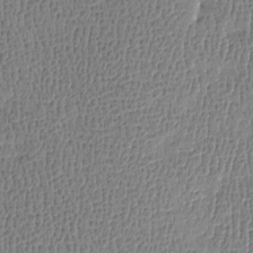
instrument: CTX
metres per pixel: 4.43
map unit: Htu
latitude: -4.3117
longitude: 176.3117
